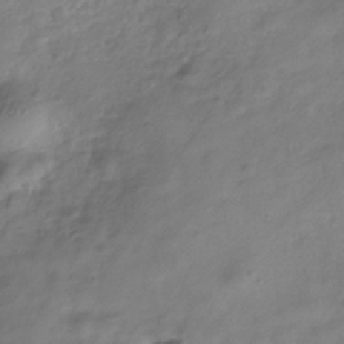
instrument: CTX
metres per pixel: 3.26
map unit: Hve
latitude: -32.6897
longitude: 90.5763
